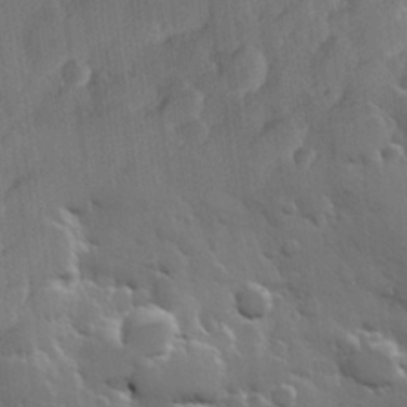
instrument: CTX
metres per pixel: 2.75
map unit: Hve
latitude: 23.1781
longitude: 148.8408
